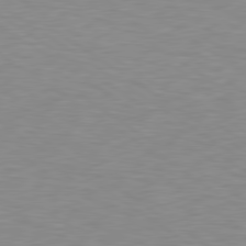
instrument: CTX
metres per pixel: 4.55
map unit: lApd
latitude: 79.1781
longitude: -95.3671
